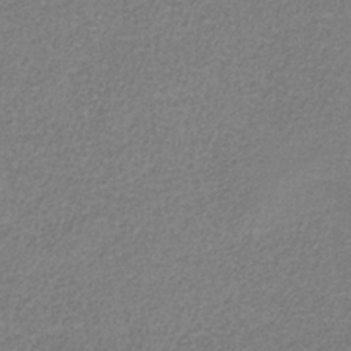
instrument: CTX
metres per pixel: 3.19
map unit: HNb
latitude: -35.1242
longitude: 52.6707
